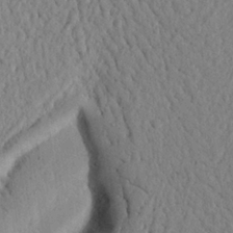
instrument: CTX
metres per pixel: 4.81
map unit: Nhu
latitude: 21.1970
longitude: -76.2522
